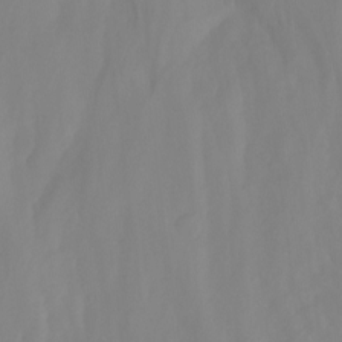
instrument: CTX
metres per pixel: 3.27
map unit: Aa
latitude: -13.1431
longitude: -58.9514
